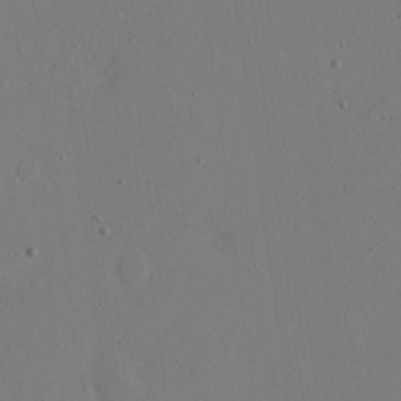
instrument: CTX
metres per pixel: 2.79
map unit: eHh
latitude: 16.1389
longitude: -69.9906
